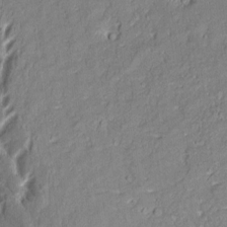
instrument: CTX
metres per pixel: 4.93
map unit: Aa
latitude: 9.2537
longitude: -133.1970
